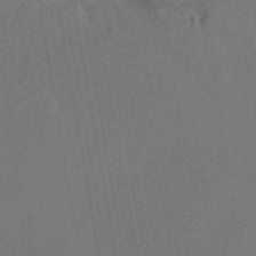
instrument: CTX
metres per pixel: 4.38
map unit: eAb
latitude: 46.8758
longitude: 108.9731
